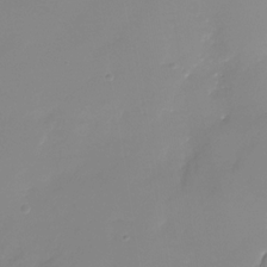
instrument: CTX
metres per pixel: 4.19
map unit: Nhu
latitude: -28.3684
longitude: -63.8962
